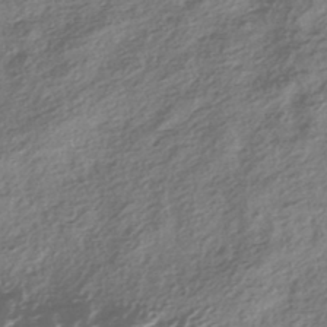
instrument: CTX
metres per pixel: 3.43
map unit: HNhu
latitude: -42.3117
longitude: 98.5574
